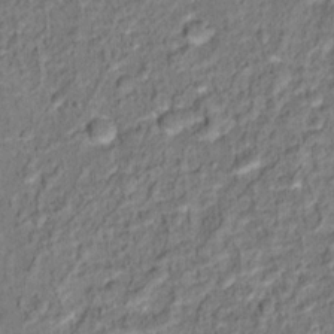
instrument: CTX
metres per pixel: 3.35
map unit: Hto
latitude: 13.1214
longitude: -38.2522
